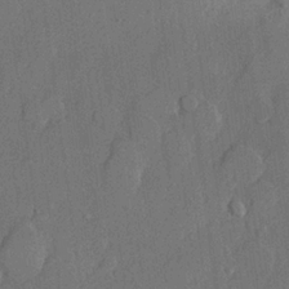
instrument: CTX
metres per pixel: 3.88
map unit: lHvf
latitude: 22.6868
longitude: 145.2376
